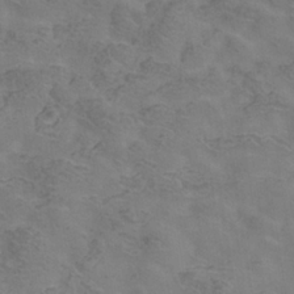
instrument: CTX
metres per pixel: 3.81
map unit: Hve
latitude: -34.3306
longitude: 91.2565
